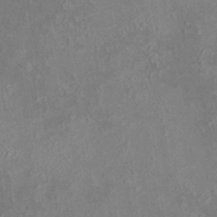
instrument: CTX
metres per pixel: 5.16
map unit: HNhu
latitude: 5.6127
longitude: 10.1795
